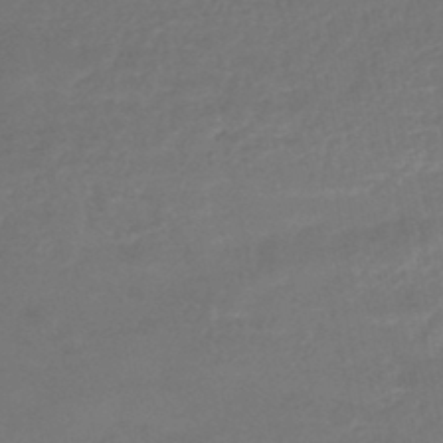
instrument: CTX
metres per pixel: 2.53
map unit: HNhu
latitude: -46.1983
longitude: 92.3117
